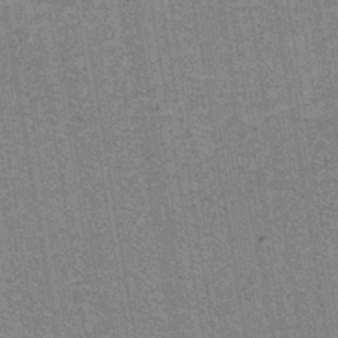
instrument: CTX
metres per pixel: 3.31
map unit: lHb
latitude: -42.8408
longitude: 54.8975
